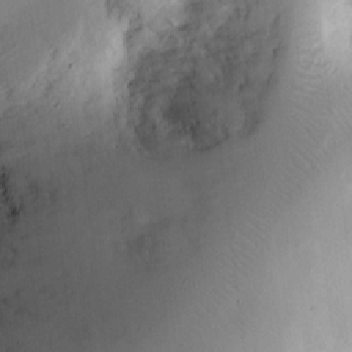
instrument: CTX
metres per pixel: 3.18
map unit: Ht
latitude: 9.4993
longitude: -74.4790
